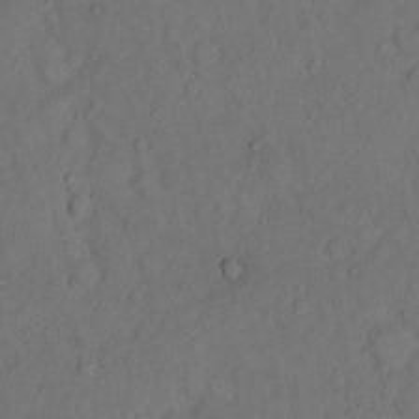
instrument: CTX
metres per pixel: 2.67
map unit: Hto
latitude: 8.4034
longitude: -61.8205
